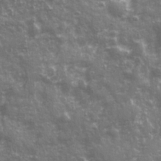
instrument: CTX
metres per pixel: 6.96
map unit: Ave
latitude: 21.1026
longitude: -132.6491
